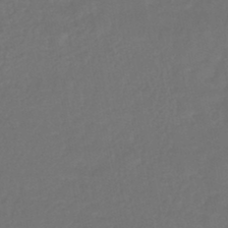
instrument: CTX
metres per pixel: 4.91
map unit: HNhu
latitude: -46.4062
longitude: 92.0472
